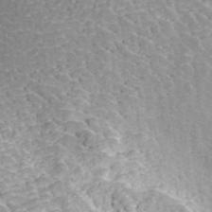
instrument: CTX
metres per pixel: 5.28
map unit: ANa
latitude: 42.9514
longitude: 26.3684
